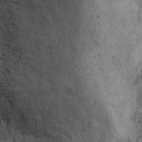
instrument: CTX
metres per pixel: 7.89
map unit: Ht
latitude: 11.4616
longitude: -39.4993
